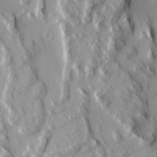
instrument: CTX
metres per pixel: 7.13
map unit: Ave
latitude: 15.2915
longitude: -131.0081
